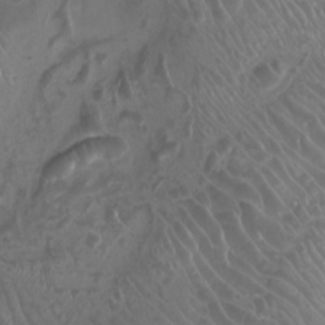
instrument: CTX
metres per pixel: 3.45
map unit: Nhu
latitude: -7.7477
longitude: -93.8394
